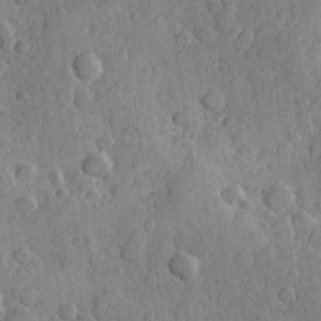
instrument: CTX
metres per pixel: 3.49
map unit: Hve
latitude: 24.1011
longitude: 148.7652
